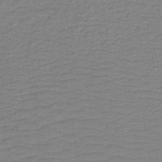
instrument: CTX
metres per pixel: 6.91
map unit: lHb
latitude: -41.5021
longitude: 52.8974
